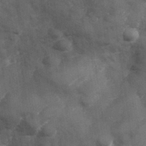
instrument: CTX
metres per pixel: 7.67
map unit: Hve
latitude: 33.3104
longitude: 151.2376
